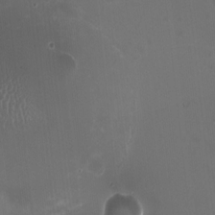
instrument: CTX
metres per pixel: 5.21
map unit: HNhu
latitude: -2.5195
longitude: -3.3670
